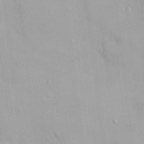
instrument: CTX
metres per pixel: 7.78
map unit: HNhu
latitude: 3.2726
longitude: 6.5007
